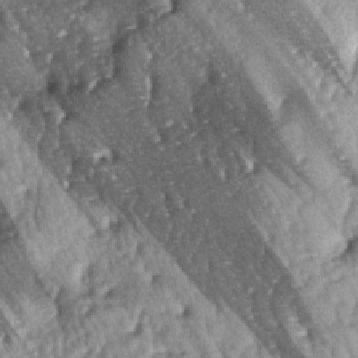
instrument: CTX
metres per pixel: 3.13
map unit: lAa
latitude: -5.7855
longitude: -125.8394
